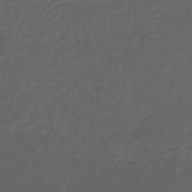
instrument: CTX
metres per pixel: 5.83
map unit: HNhu
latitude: -43.1242
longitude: 97.3321
